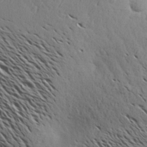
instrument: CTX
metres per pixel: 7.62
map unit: Aa
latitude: 26.3278
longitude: -144.3089
